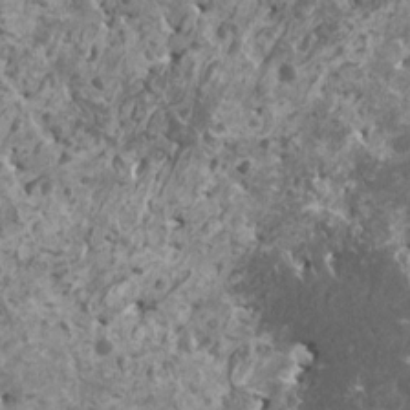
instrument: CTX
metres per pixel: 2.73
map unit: HNhu
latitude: 0.4601
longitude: 5.5588
